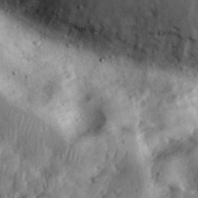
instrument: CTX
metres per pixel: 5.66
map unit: eHh
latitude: 34.1388
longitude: -68.8002
